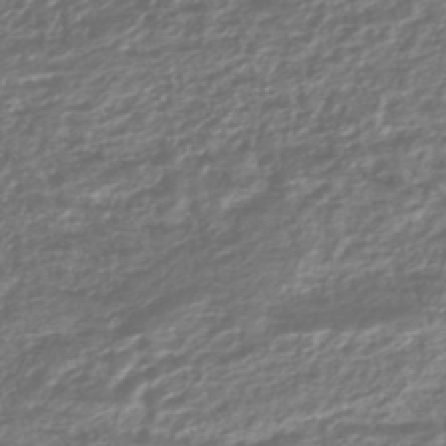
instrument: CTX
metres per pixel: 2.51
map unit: HNhu
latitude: -45.0864
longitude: 98.1795
